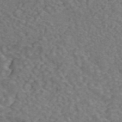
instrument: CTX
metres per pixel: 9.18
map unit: ANa
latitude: 43.7072
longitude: 26.1416
